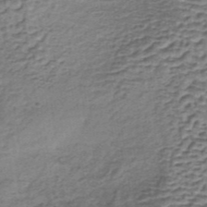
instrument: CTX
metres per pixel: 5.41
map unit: lHb
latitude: -36.4818
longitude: 60.5007
